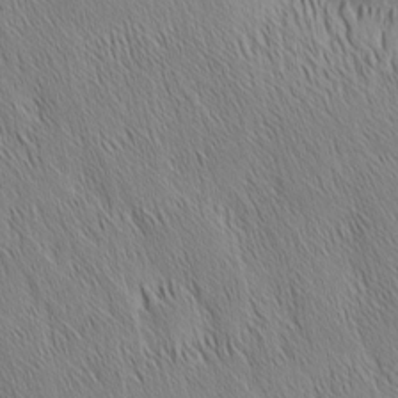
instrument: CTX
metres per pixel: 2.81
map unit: Nhu
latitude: -5.6910
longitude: -151.3670
